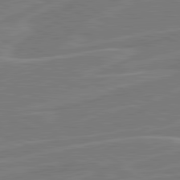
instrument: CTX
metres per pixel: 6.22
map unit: lApd
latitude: 81.1592
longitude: 120.9352
